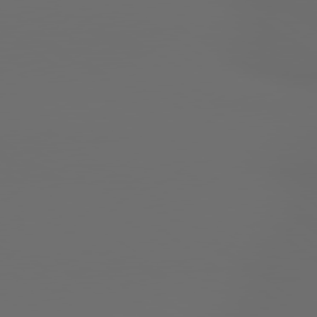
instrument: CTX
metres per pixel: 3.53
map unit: lApd
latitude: 79.2726
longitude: 176.1228
